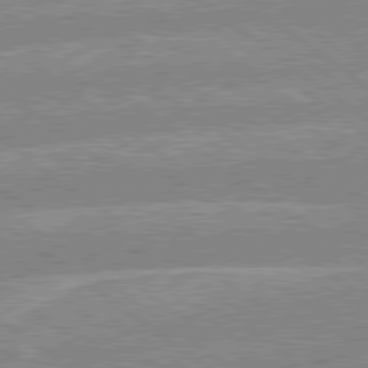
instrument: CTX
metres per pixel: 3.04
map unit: lApd
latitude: 79.2348
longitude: -156.6868
